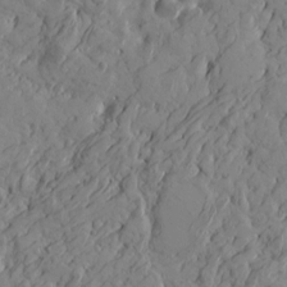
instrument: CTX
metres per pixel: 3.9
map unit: Htu
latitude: -4.3306
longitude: -176.8191
